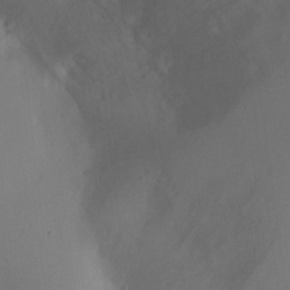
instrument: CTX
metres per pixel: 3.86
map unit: Ht
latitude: -7.0864
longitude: -26.8947
